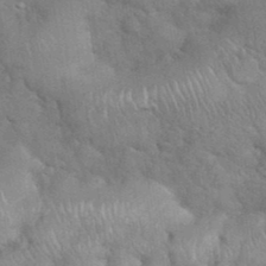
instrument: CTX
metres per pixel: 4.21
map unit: eHh
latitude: 38.8758
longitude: -57.4993
